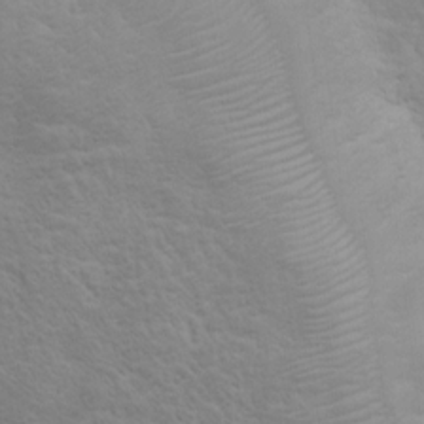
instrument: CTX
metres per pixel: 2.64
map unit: Hto
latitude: 8.0444
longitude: -31.1592
